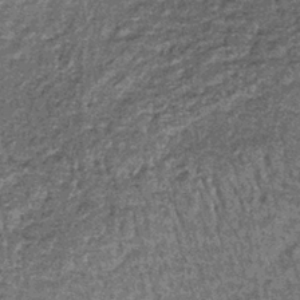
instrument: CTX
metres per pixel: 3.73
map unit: lHb
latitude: -38.3684
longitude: 64.8408
